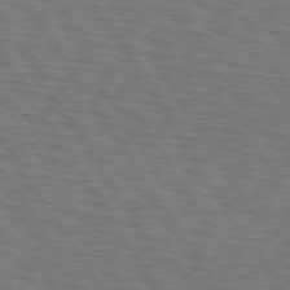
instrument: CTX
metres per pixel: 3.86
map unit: lApd
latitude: 73.0270
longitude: -72.7436
